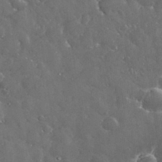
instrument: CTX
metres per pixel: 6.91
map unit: eHh
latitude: 33.1025
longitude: -61.8583
